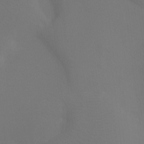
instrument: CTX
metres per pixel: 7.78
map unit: Htu
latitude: -12.9353
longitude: -47.8773
